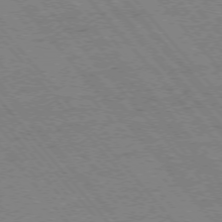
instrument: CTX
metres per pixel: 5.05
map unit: Ap
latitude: -75.7856
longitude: -86.5734
